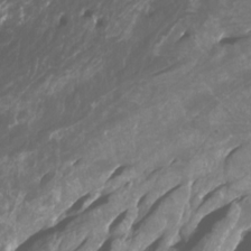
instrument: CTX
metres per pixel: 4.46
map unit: Htu
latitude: -4.9352
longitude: -76.1577
